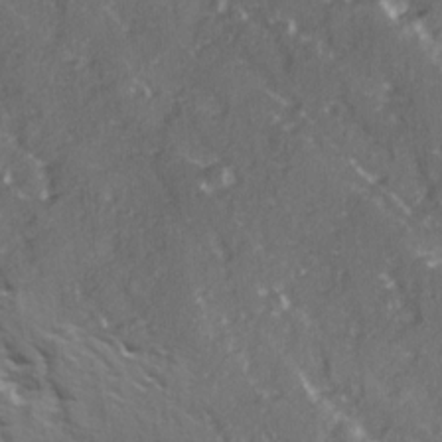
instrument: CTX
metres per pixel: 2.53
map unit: Ave
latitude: 15.3860
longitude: -131.4616
